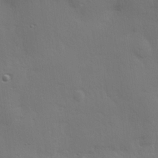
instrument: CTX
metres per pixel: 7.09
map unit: Hve
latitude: 19.1214
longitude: 150.8030
